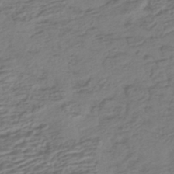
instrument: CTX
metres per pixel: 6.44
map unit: HNhu
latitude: -43.0297
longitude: 104.7463
